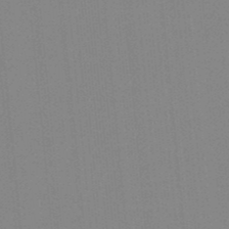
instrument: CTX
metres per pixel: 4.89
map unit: lHb
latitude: -48.9920
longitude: 81.1431
